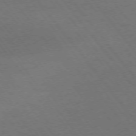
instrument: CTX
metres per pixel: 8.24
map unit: Ap
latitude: -75.8801
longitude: -64.4601
